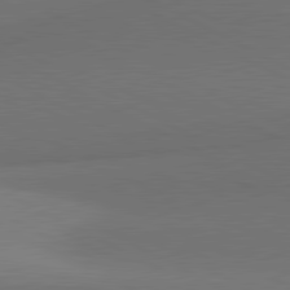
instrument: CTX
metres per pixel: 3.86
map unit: lApd
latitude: 81.3671
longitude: 155.1998
